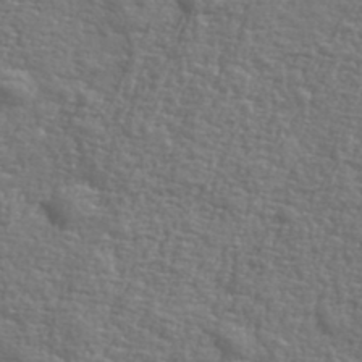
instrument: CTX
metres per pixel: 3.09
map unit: eHh
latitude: 36.8380
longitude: -82.2711
